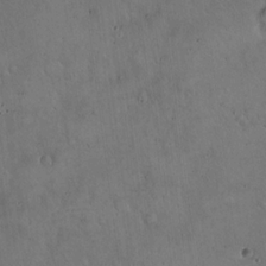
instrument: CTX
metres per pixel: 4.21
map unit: Hto
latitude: 16.6679
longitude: -59.2159
